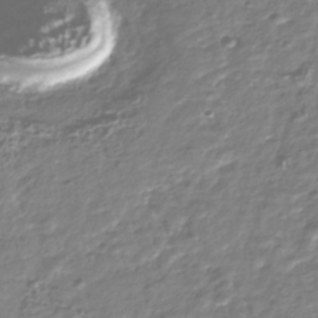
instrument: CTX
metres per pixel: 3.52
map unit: Nhu
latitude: -40.0661
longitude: -82.0822
